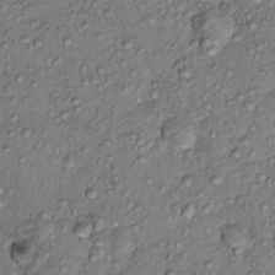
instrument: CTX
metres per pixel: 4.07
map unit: Hto
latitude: 15.5183
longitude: -30.4223
